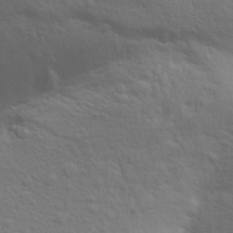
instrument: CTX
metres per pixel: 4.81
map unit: Aa
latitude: 30.1578
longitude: -139.7261
